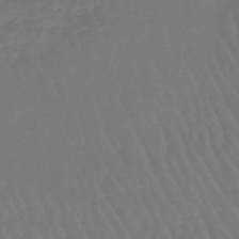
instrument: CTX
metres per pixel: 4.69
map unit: eHb
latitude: -46.6518
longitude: 79.1431
